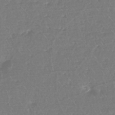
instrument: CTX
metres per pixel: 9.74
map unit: eHh
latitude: -44.9920
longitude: -29.0080
